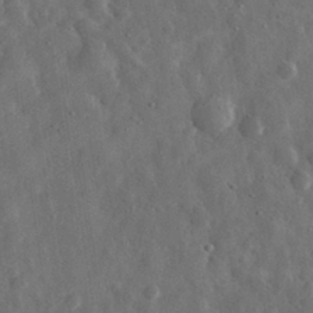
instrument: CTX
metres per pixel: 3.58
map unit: eHh
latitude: 31.8017
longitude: -74.8380
